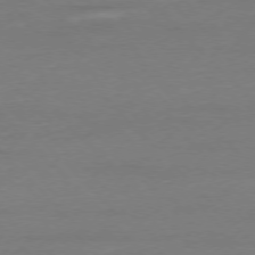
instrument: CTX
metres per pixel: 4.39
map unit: Ap
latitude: -76.9353
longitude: -80.3845
